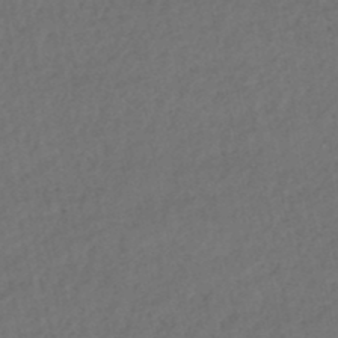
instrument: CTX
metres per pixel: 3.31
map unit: HNhu
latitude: -47.8989
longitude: 98.0661
